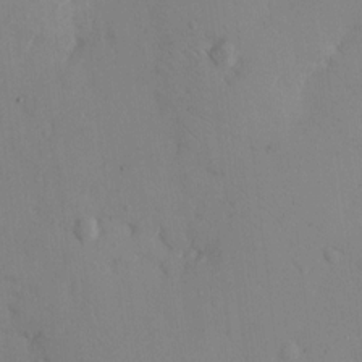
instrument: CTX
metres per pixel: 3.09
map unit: eHh
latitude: 12.2901
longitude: -61.3670
